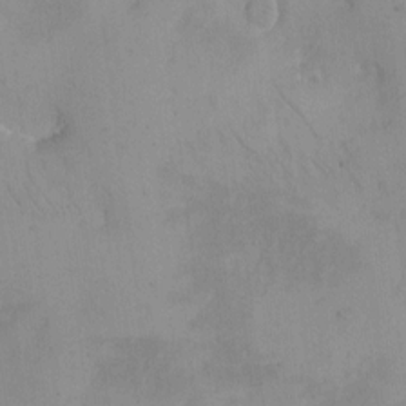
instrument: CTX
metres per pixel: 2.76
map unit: eHh
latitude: -9.5210
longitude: -66.5734
